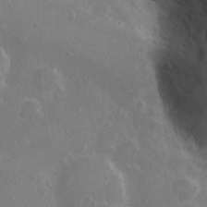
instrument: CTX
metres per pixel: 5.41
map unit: Nhu
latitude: -4.1794
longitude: -74.5924
